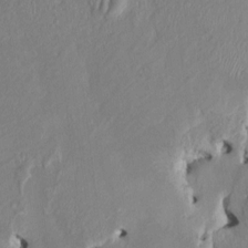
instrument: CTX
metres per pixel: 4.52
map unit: HNhu
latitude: 3.2915
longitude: -5.0080
